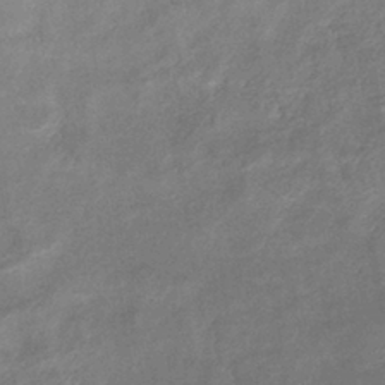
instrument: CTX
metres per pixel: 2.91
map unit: eHb
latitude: -38.8030
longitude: 76.0283
